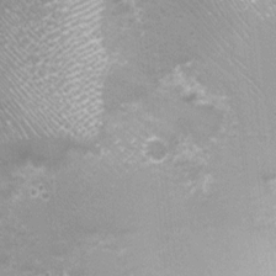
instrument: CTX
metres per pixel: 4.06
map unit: Nhu
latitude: 1.7449
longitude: -15.8206
